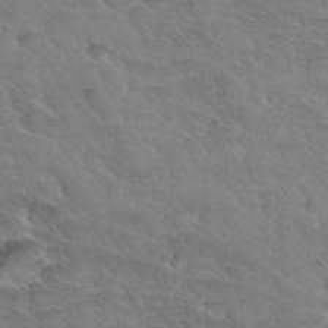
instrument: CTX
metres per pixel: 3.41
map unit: Hto
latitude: 33.5749
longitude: -46.0444
